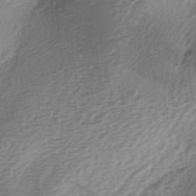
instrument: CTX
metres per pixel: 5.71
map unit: lAa
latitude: -3.3698
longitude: -128.4412
